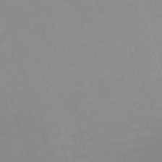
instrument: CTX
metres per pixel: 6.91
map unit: eHh
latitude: -61.2376
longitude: 52.9163
